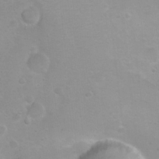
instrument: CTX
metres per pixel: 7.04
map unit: Nhu
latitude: 3.8961
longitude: -27.3293
